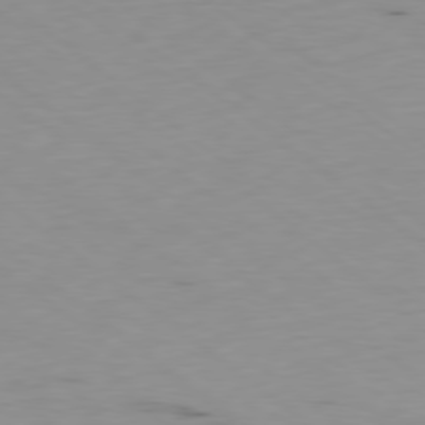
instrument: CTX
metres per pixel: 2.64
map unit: Ap
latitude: -78.9163
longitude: -73.7828
